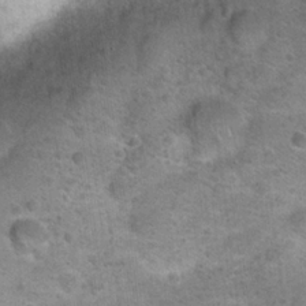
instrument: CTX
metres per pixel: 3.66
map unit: Hto
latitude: 22.1956
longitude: -49.8394
